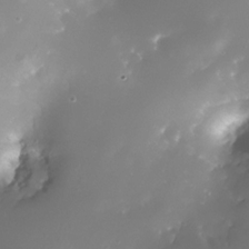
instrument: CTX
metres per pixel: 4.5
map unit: Nhe
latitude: -33.0109
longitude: -117.1025
